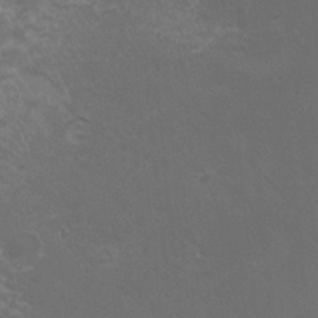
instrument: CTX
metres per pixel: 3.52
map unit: HNhu
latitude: 2.7246
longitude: -1.7827
